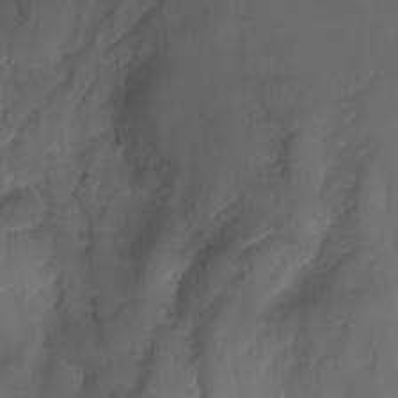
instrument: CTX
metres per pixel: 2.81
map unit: Aa
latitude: -13.4077
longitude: -68.1389
